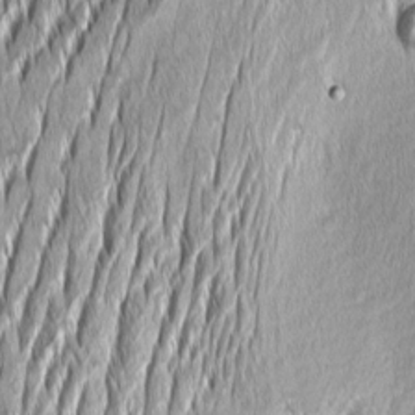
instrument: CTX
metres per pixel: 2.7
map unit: Aa
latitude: 8.2145
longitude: -131.6883
